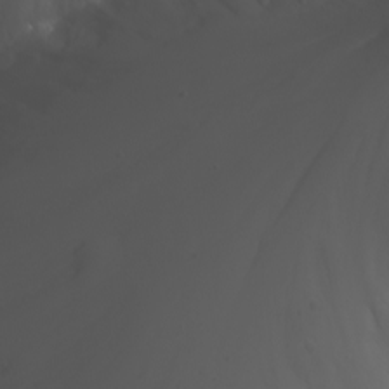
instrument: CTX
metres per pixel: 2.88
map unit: Nhu
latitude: -5.5588
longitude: -88.3468
